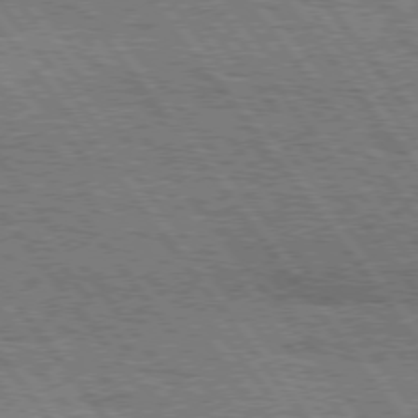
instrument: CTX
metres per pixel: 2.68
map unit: Hpe
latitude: 75.3482
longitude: -152.7058
